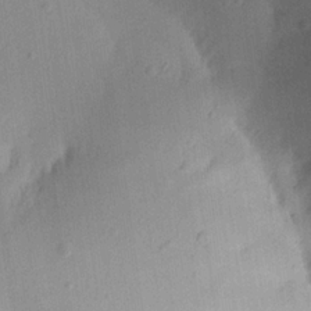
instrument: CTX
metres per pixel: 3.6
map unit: Aa
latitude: 21.7450
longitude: -146.8947
